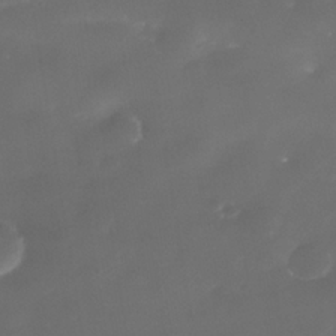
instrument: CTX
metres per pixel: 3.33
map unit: Nhe
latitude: -38.2362
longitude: -118.7813
